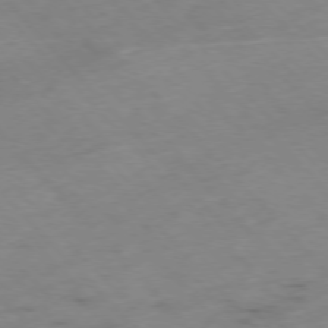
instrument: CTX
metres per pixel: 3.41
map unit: Hpe
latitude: -76.7085
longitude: -17.3482
